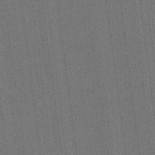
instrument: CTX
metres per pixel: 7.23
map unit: HNhu
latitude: 0.1389
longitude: -5.6316
